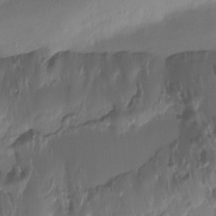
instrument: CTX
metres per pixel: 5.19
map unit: Htu
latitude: -15.0865
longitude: -45.4048
